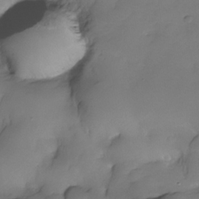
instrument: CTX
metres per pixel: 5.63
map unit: Nhe
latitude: -33.5022
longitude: -142.8569
